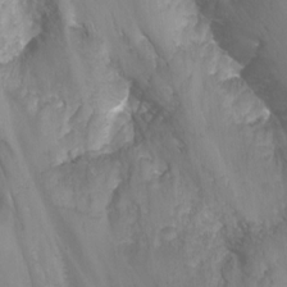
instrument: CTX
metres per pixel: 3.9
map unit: Nhu
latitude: -11.8422
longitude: -48.8002
